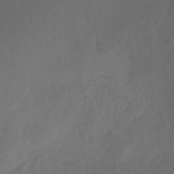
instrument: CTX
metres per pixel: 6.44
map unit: eHb
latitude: -30.6518
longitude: 63.1053
